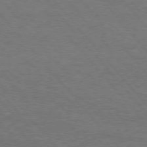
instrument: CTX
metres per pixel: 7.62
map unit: Hpe
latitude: 75.7639
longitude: -152.0633
